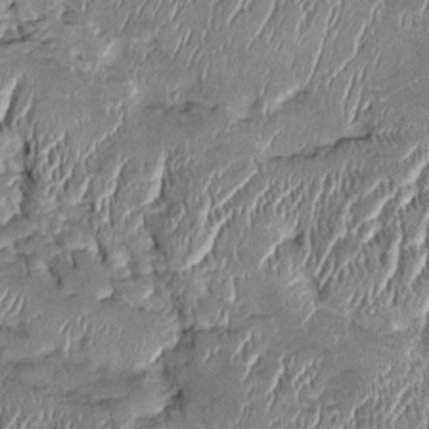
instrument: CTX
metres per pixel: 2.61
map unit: Htu
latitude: -1.6911
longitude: 149.8045
